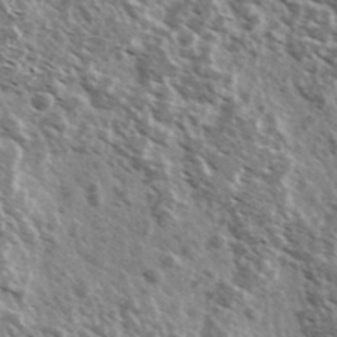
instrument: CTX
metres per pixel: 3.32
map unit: Ave
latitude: 38.0822
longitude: -108.7246
